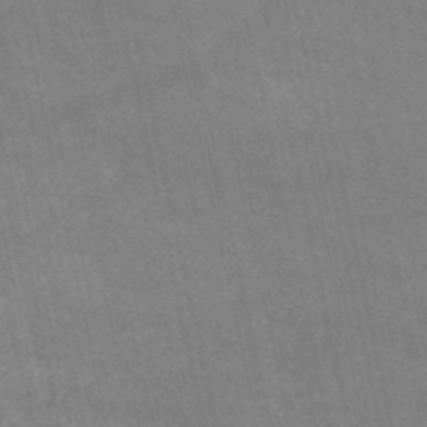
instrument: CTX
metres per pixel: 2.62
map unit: HNb
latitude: -52.6518
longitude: -39.7638
